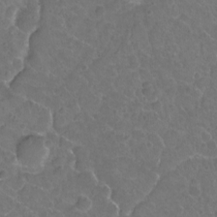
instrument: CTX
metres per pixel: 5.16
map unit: Hto
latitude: -3.4454
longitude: -35.5182
